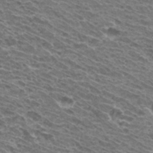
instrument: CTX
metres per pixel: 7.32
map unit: Hto
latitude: 33.0836
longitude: -40.5356
